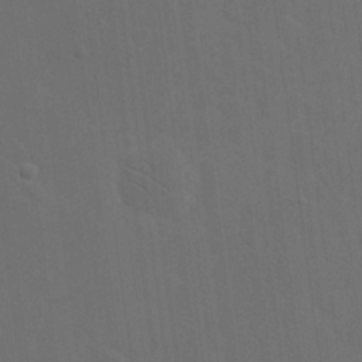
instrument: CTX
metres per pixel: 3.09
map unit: eHh
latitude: 19.1970
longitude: -66.0633
